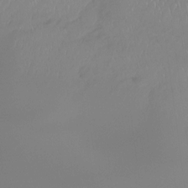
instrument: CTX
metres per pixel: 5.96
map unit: Ht
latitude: -14.5763
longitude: -51.9528
